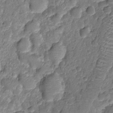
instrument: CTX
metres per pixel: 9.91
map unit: Nhu
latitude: -12.1606
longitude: -23.1214
